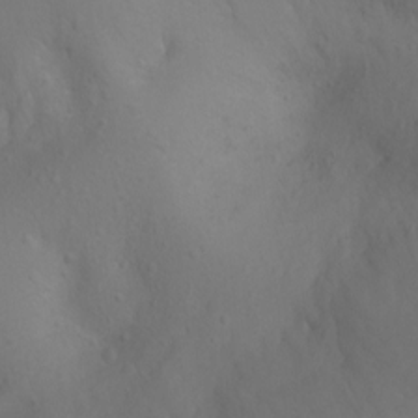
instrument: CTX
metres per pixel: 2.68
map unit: Ht
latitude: -3.4454
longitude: -26.2901
